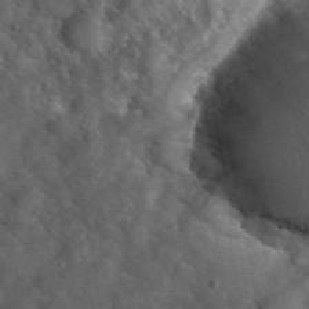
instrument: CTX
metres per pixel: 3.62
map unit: eHh
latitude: 39.8394
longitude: -56.6112
